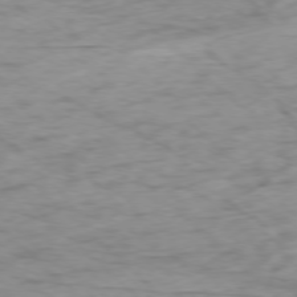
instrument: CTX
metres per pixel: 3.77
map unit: Ap
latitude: -77.5966
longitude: -79.3104
